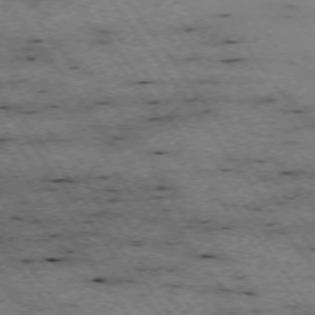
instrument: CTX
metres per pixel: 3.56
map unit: Hpe
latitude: -74.2173
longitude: 2.5006
